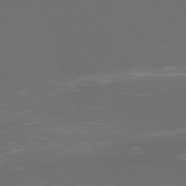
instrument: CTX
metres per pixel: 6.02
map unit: Hpe
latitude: 76.7624
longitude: -166.2711
